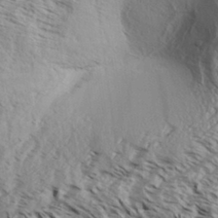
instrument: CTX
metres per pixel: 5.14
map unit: Aa
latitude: 33.0647
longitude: -138.0633
